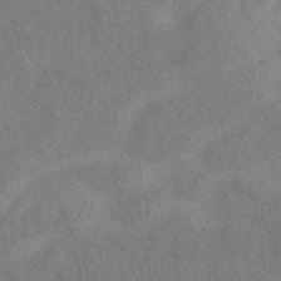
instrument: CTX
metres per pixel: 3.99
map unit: eAb
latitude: 40.1388
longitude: 108.5763
